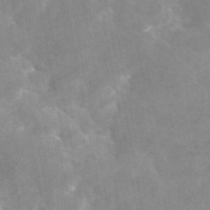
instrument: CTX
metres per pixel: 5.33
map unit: eAb
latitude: 45.8394
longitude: 124.5763
